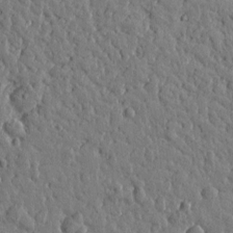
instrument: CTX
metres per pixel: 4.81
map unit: Htu
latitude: 0.0633
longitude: -178.7813
